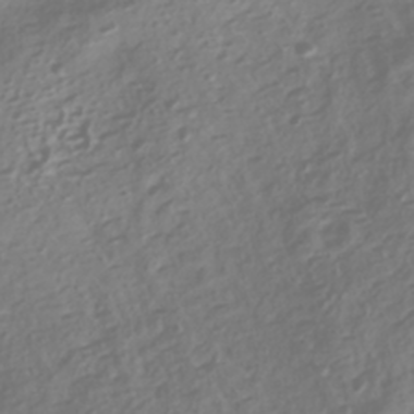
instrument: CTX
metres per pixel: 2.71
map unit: HNhu
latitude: -42.3873
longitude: 106.1228
